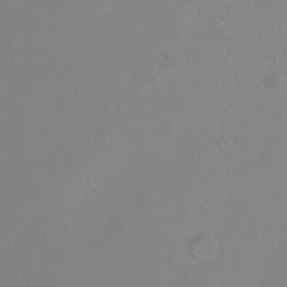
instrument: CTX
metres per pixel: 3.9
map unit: Ht
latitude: -14.3496
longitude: -42.8758
